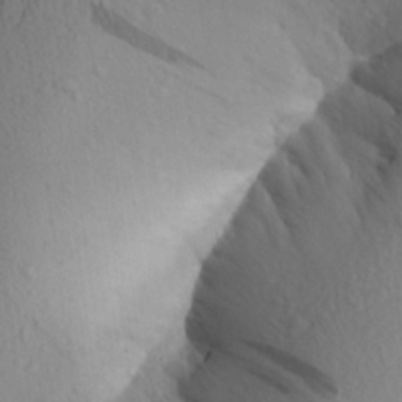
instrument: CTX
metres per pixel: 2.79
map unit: Aa
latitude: 23.7638
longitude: -146.6491
